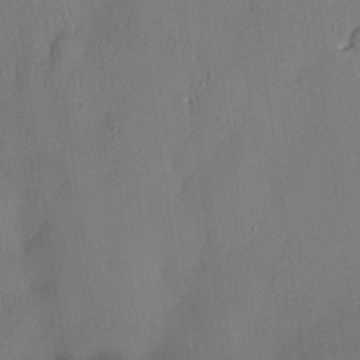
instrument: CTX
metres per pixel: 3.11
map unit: lAvf
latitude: 24.8757
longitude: -112.1578
